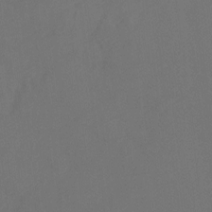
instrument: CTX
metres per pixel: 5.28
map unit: Ht
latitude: -10.1417
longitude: -35.0647
